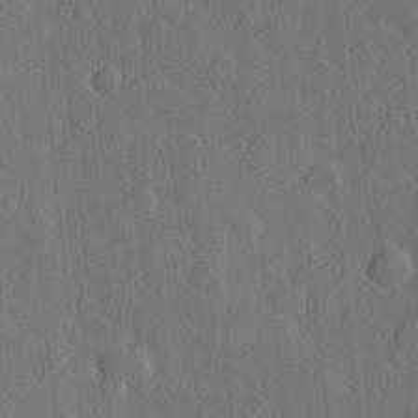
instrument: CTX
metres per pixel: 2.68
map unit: Hve
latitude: 25.1025
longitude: 149.1243
